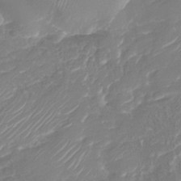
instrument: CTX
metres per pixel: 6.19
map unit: Nhu
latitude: -29.7100
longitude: -71.4237
